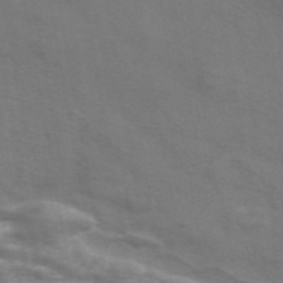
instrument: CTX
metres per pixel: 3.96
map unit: ANa
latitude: 44.4412
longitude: 29.2376
